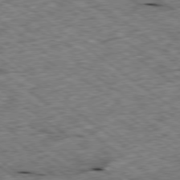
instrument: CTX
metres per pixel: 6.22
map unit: Ap
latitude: -79.4454
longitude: -88.3657
